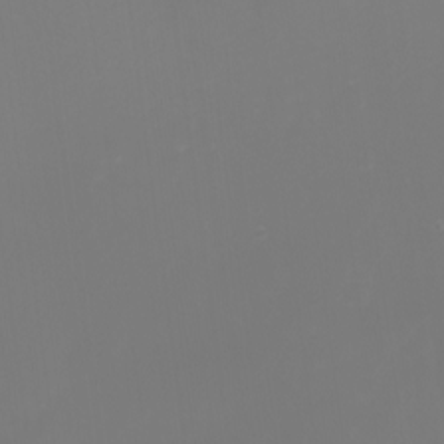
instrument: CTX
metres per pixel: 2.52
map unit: eHh
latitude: -1.2943
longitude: -79.6883
